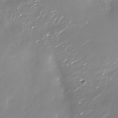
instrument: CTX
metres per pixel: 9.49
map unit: Nhu
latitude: -29.5966
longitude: -77.8772
